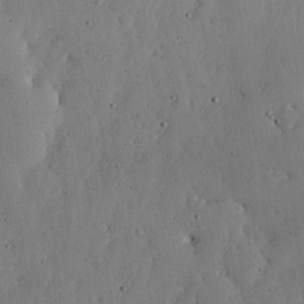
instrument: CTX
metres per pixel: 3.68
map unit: lHvf
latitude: 19.1214
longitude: -114.5923
